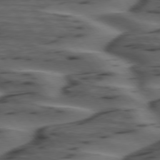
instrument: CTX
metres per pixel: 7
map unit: lApd
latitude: 75.2537
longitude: -70.7813
